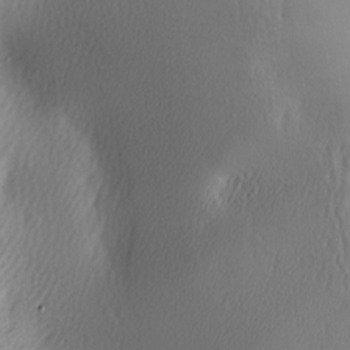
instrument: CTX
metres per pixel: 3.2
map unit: lAa
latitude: -5.7099
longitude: -122.6113
